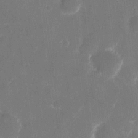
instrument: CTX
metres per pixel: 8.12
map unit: eHh
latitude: 8.4601
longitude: -70.4412
